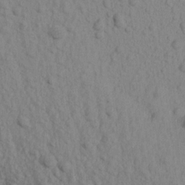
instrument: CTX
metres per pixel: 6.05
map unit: Aa
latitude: 16.4223
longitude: -143.9906
